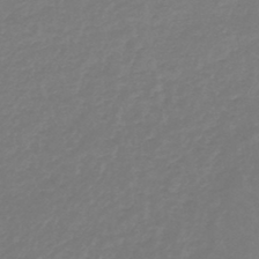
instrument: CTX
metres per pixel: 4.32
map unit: lHb
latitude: -44.7652
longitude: 69.3131
